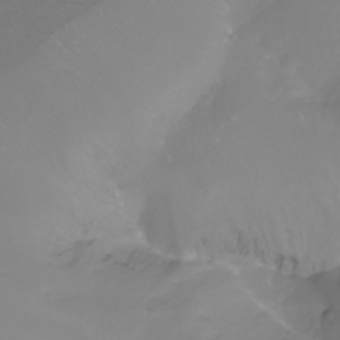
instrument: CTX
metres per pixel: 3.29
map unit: Aa
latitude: -10.6518
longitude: -68.4790
